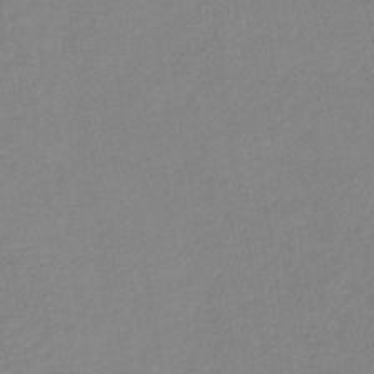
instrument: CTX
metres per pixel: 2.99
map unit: lHb
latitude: -35.4832
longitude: 72.2361
